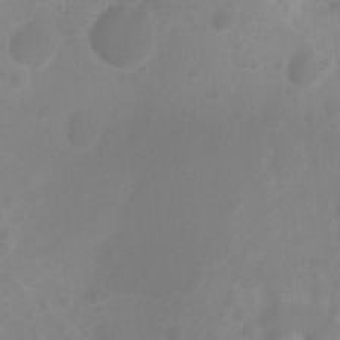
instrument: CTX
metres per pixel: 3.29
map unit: Ht
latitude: -4.2928
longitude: -61.0458
